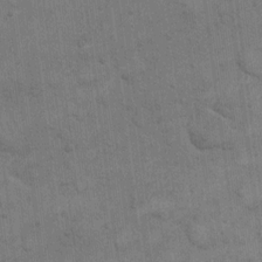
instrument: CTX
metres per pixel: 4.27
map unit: eHh
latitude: 13.5371
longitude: -65.6316
